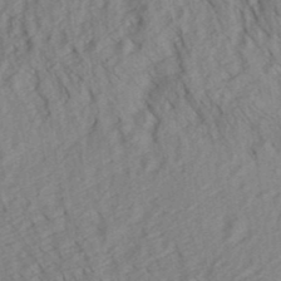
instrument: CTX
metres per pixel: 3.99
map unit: Aa
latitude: 30.4601
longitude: -138.8191
